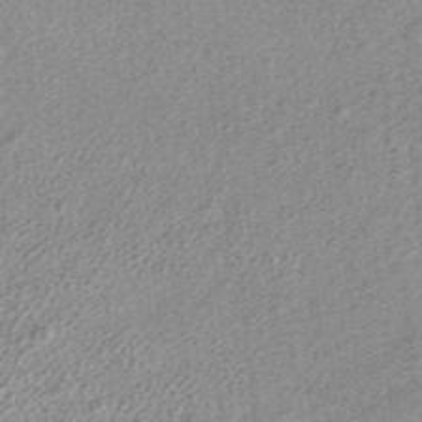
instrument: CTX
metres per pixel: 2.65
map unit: ANa
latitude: 36.8191
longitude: 15.0676
